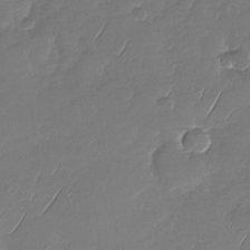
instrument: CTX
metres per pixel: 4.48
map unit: Nhu
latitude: -28.8786
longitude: -60.6679
